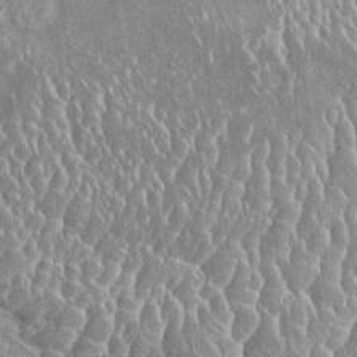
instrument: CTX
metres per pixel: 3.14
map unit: HNhu
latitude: 2.7435
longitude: 7.9178
